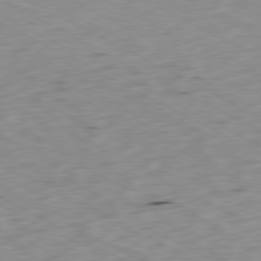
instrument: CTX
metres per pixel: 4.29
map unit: Ap
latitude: -80.4818
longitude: -70.1389
